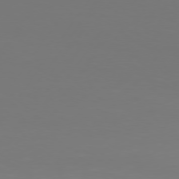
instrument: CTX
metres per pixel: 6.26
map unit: Hpe
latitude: 74.5546
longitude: -130.4601
